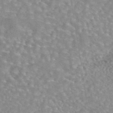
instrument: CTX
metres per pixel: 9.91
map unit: eAb
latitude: 44.6679
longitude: 109.8989
